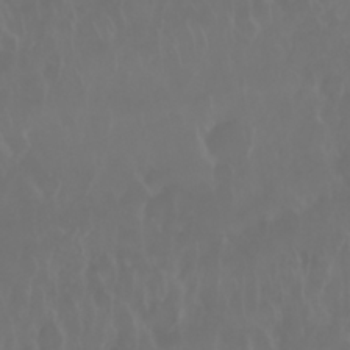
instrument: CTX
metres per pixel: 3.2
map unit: Nhu
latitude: 28.9702
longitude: -63.0837
